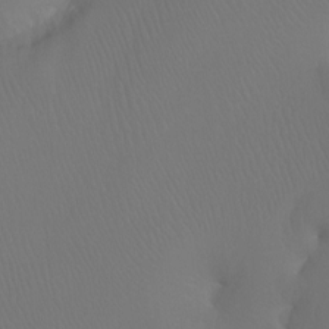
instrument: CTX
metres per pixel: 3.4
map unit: Htu
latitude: -7.6722
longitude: -33.4426
